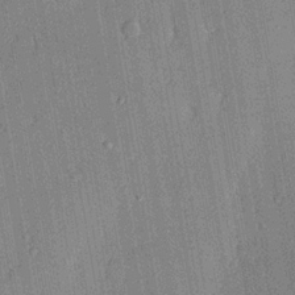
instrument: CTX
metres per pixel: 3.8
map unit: lHvf
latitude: 20.5546
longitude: 144.8219
